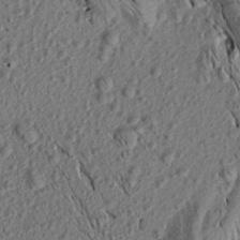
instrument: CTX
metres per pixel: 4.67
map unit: Aa
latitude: 18.3278
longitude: -145.3859
